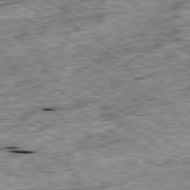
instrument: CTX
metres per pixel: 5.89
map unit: Ap
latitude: -80.5952
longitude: -89.0270
